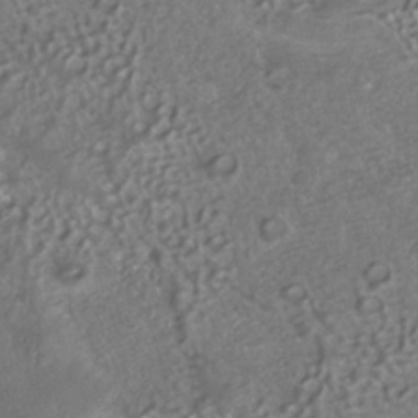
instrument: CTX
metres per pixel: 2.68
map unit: ANa
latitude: -37.4454
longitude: 95.1242
